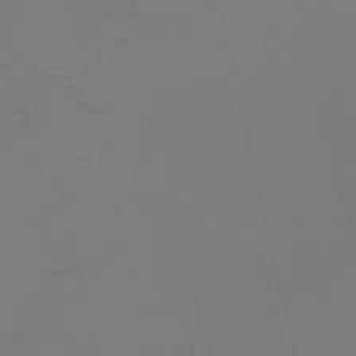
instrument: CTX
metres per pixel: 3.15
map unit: HNb
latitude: -55.4643
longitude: -38.8002
